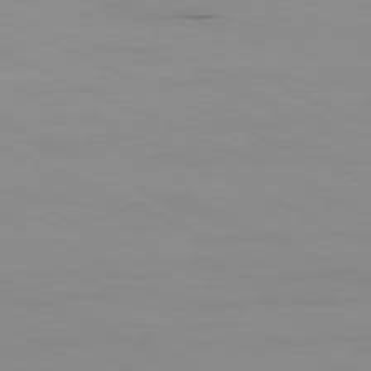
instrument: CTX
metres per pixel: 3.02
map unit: Ap
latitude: -81.2187
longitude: -93.7638
